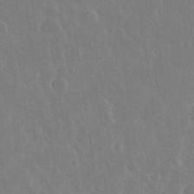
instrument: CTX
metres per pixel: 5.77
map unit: Nhu
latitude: 30.8191
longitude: -56.4412
